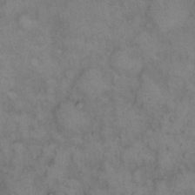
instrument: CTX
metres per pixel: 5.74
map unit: eHh
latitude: 14.1578
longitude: -63.8773
